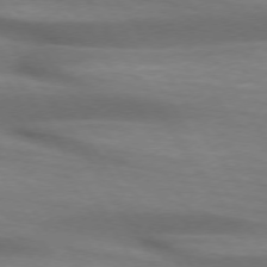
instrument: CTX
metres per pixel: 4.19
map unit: lApd
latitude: 73.9151
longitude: -51.7449
